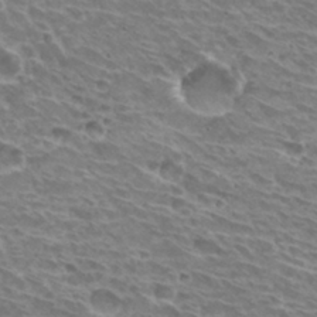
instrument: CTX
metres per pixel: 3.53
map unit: Hto
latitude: 30.7436
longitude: -42.1389
